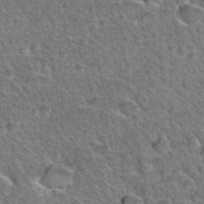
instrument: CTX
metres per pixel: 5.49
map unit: Hto
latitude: 35.0080
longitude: -46.5546
